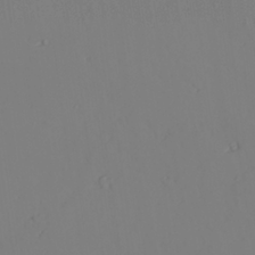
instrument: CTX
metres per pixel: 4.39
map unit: lAvf
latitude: 26.2523
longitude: -111.1970
